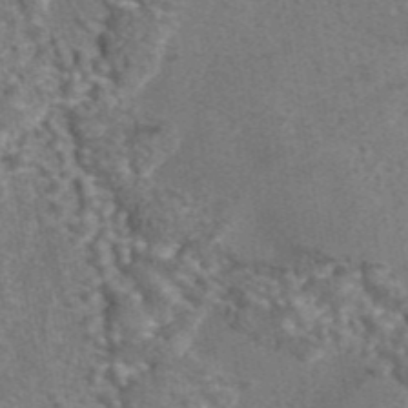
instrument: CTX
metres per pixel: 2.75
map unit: eAb
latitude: 43.3860
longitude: 105.2187
